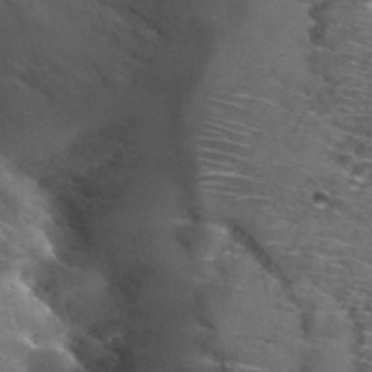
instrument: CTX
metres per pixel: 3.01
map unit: Hto
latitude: 34.1388
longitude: -40.4034
